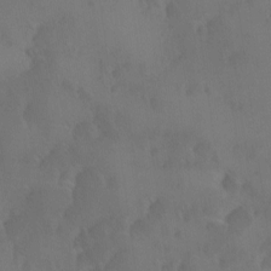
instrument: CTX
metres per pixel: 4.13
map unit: Ave
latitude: 12.1767
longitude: -105.7450
